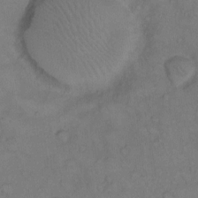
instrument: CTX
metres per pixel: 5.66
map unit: Hto
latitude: 10.4601
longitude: -59.0270
